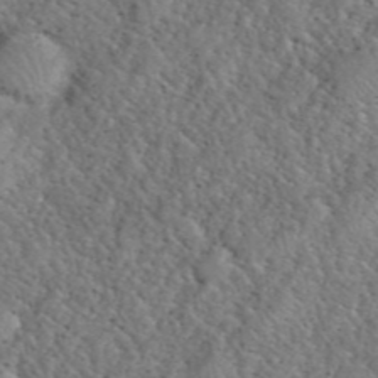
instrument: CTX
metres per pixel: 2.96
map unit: eHh
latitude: 40.8380
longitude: -57.0458
